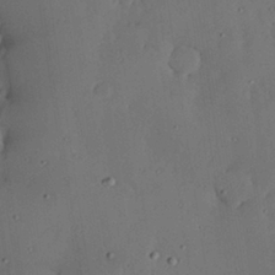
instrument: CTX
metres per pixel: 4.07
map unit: lHvf
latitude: 19.5182
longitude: -112.4790
